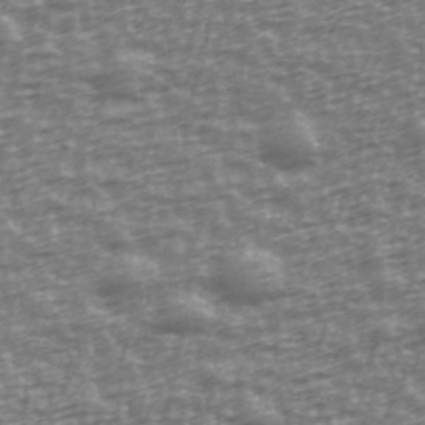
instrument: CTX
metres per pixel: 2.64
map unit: Ave
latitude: 40.0255
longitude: -114.2144
